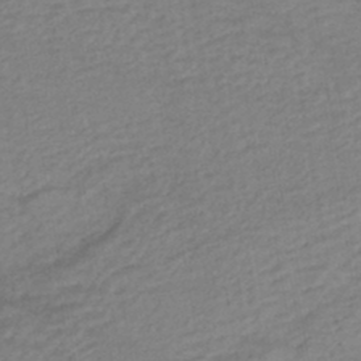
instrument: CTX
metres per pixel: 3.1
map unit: HNhu
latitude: -43.9556
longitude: 102.1606
